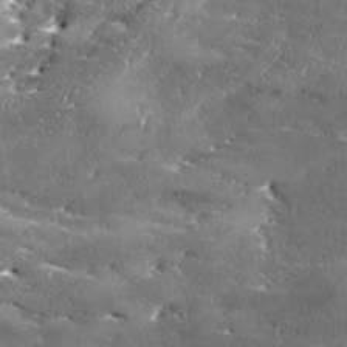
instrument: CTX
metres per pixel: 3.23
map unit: Ave
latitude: 17.5560
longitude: -136.7058
